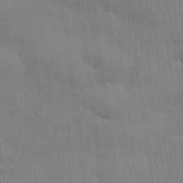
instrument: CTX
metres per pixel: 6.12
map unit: eHh
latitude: 29.6127
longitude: -82.9324
